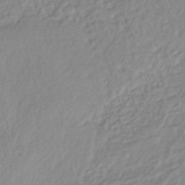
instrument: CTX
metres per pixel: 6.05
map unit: lHb
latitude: -41.7100
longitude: 71.5210
